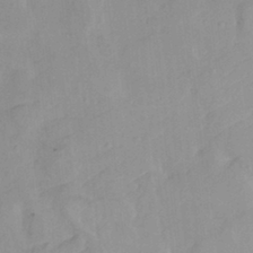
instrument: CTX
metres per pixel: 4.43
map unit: HNhu
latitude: 3.7827
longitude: 3.8611
